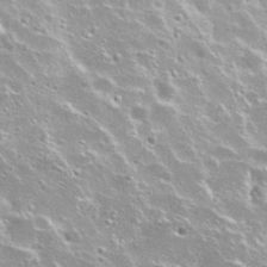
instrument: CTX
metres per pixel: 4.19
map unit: Hto
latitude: 27.5371
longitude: -50.6112
